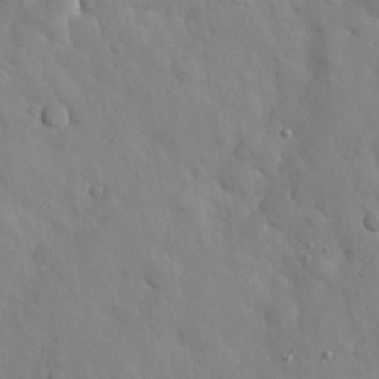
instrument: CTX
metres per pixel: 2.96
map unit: Nhu
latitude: 26.5735
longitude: -72.5924
